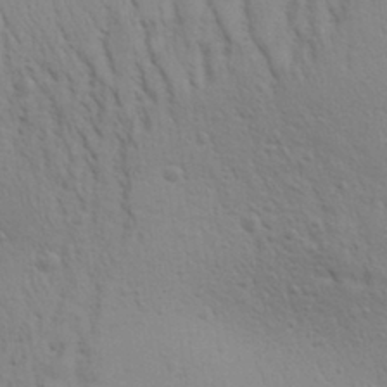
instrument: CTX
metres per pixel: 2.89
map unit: Aa
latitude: 30.2523
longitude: -139.4426
